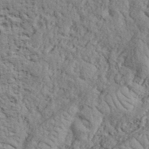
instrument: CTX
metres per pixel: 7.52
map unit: eHh
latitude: 37.8961
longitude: -81.8205
